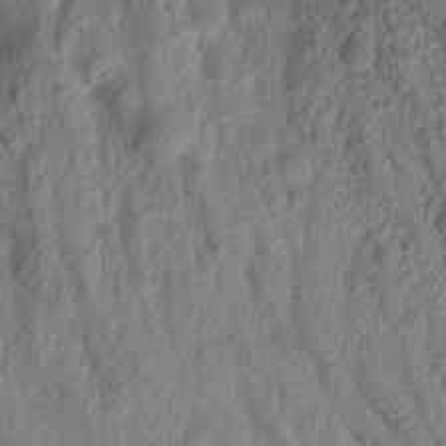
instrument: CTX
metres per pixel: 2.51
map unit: Aa
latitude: 17.6127
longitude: -146.5357
